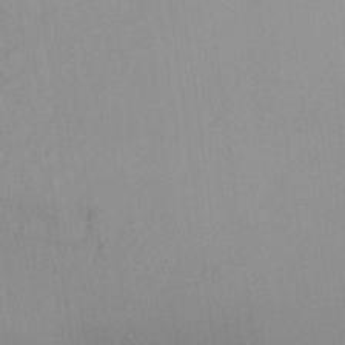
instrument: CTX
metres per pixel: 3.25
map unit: Aa
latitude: 26.2523
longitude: -142.6302
